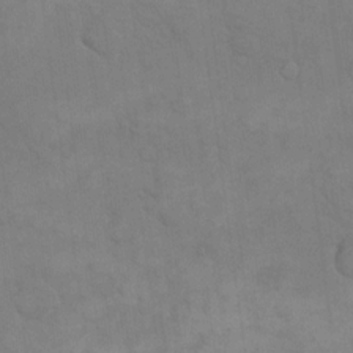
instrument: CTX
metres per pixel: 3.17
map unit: eHh
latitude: 16.8569
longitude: -66.2144
